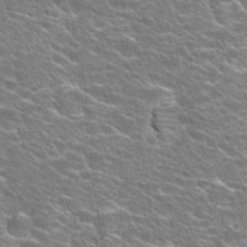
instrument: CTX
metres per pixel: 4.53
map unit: Hto
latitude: 25.4426
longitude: -30.2145
